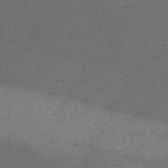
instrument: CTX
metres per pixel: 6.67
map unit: HNb
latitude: -53.9367
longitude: -41.8016
